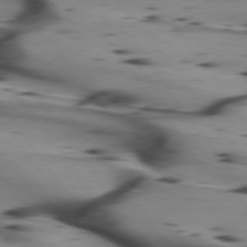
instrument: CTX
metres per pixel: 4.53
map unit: lApd
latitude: 75.0647
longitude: -64.8758
